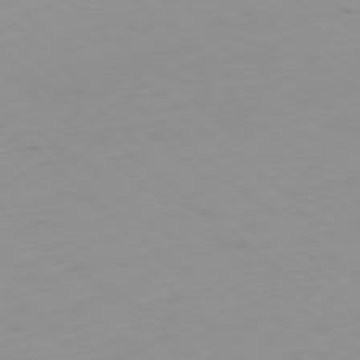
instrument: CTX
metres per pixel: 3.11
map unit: Hpe
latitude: -78.7463
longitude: 12.2740
